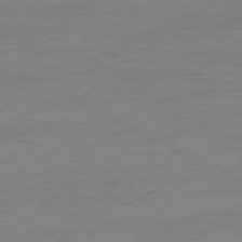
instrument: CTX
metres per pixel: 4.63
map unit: Ap
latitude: -81.0487
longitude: -95.3293
